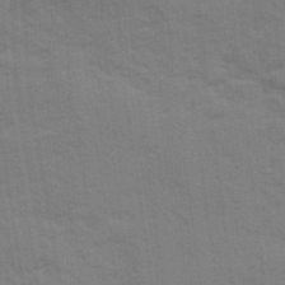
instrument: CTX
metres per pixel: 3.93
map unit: Ave
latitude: 11.5938
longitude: -102.0822
